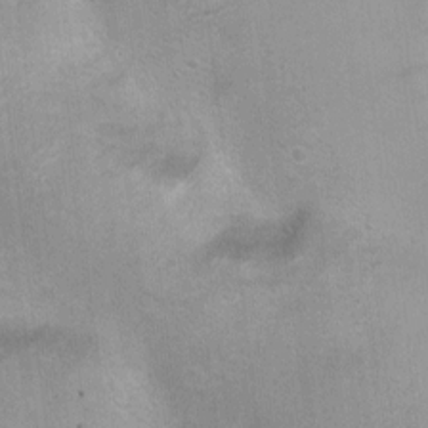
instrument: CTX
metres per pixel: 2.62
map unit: Ht
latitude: 4.7057
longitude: -28.3845
